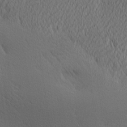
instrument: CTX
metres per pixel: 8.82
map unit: Ave
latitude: 11.6316
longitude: -107.5560
